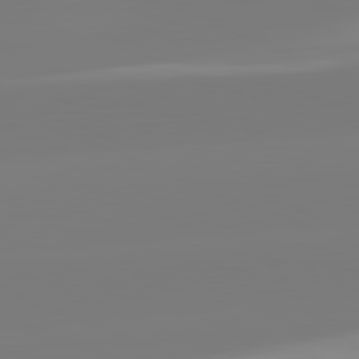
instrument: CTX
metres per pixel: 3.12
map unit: lApd
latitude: 81.9339
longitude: -159.2159
